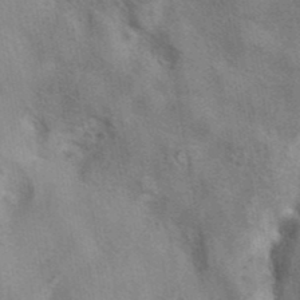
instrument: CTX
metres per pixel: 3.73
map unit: eAb
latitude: 40.9324
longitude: 106.6897
